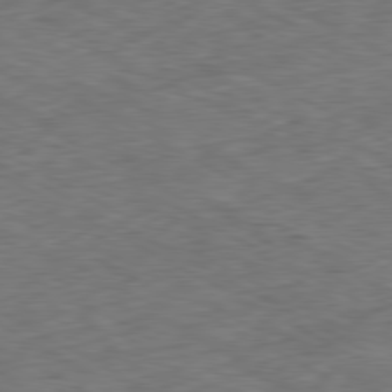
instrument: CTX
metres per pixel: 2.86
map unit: Ap
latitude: -80.6519
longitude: -73.3293
